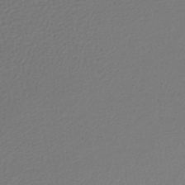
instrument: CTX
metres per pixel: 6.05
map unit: lHb
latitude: -43.1053
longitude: 60.2928
